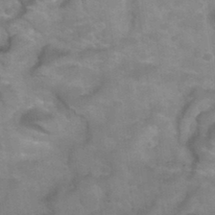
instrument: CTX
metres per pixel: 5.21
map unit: Hto
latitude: 32.8002
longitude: -50.3278
